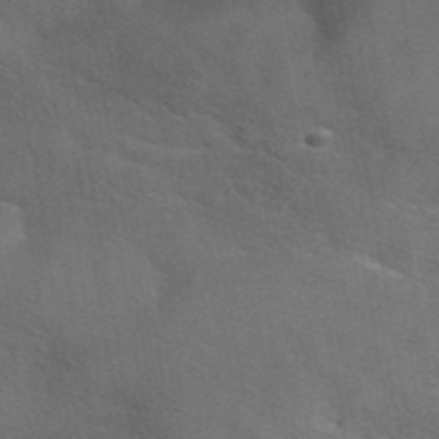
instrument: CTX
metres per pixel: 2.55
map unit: eAb
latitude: 42.2334
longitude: 108.1228
